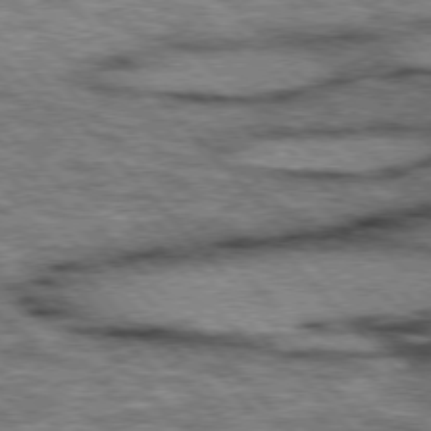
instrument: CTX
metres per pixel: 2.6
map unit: lApd
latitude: 75.9339
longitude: -50.1577
